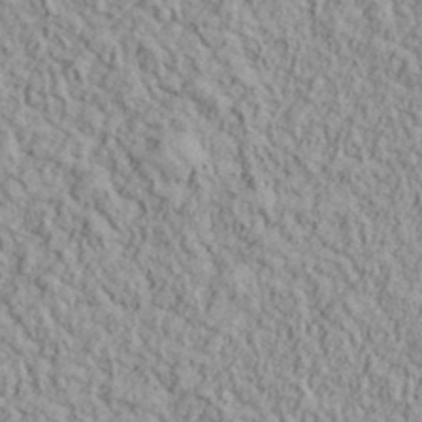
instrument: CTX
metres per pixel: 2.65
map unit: lHvf
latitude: 38.8380
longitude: -90.8002
